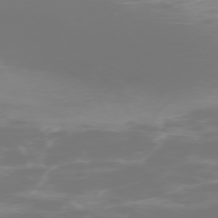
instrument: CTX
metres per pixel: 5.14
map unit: Hpe
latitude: -73.7477
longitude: 4.8786
